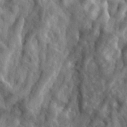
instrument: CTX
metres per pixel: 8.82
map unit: eHh
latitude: 33.3860
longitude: -78.2712
